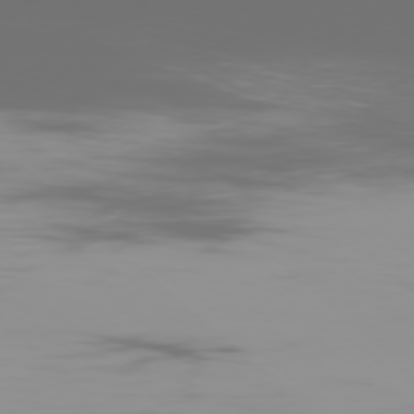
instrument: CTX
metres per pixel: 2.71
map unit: Ap
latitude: -78.8975
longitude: -69.1970
